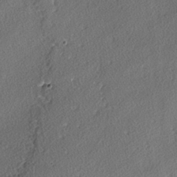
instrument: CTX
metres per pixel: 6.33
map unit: lAvf
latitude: -3.8611
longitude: -108.4979
